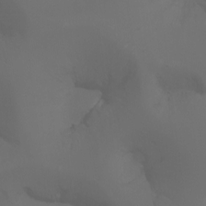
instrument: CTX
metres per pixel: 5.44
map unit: Aa
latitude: -7.3509
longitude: -72.7247
